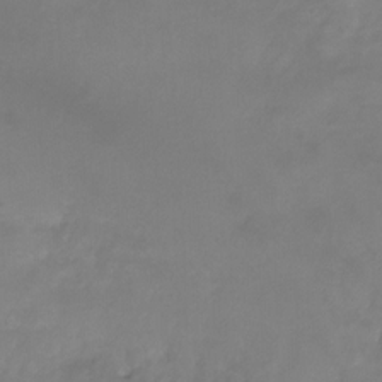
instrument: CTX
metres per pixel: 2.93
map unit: Nhu
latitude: -13.2754
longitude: -69.7639
